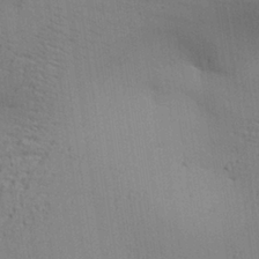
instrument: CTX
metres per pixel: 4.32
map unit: Aa
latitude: 27.4615
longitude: -130.3279
